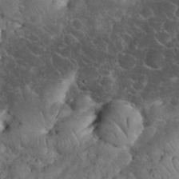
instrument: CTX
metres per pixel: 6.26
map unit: eHh
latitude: 33.4426
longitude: -65.6694
